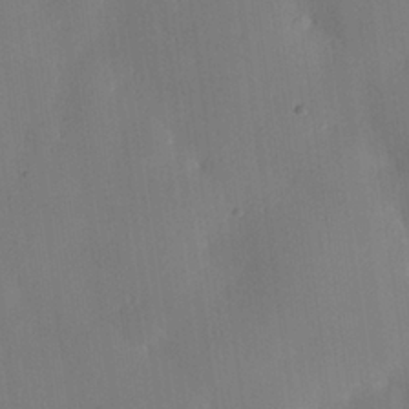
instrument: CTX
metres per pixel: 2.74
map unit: Nhu
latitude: 25.6127
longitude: -70.9514
